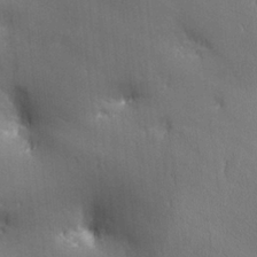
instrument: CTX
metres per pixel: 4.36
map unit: Ave
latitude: -6.6329
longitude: -120.6302
